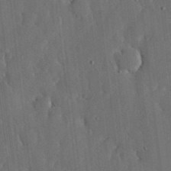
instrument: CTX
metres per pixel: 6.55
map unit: lHvf
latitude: 18.9702
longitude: -113.4048
